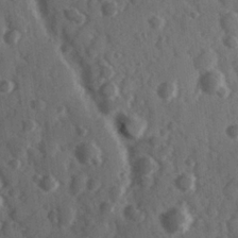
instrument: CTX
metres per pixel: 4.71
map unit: Hve
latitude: 24.6679
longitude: 146.7463
